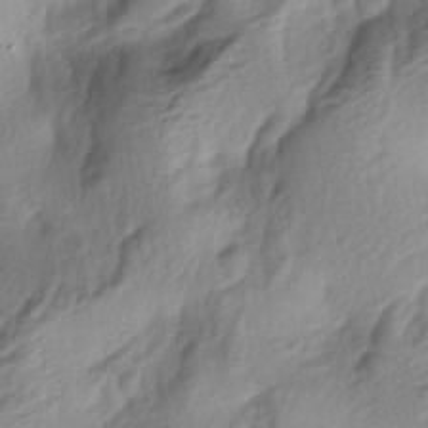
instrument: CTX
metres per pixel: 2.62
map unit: lAa
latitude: -4.6518
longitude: -123.7261
